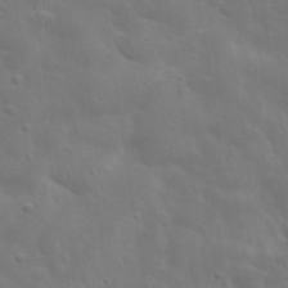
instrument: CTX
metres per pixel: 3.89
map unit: lHvf
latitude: 33.4049
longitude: -82.5545
